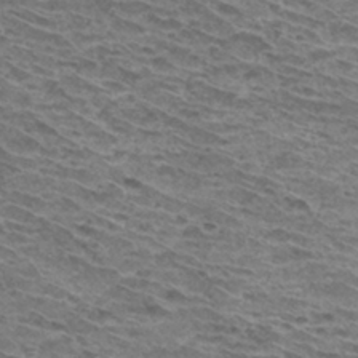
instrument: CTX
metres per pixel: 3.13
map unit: Hto
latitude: 32.5357
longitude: -40.3278
